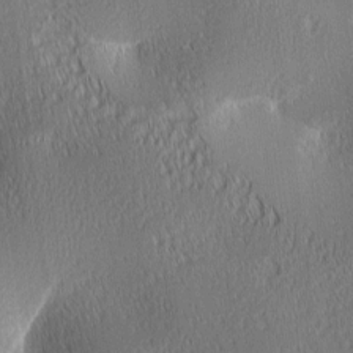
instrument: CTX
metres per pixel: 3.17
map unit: lAa
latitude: 0.7435
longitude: -116.4223
